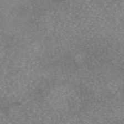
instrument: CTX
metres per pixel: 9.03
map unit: eAb
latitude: 46.2523
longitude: 104.9730
